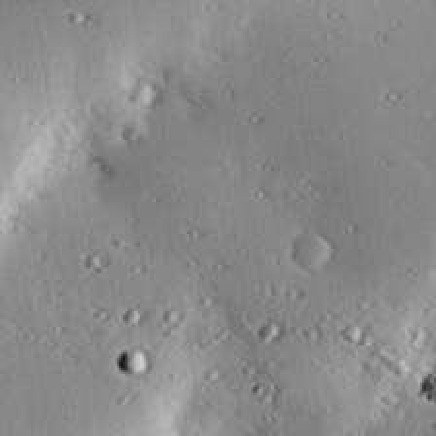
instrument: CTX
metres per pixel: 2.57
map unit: eHh
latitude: 23.3482
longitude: -90.3656
